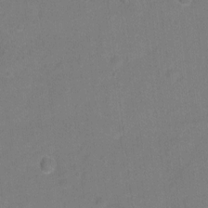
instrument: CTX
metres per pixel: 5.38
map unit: Hto
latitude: -5.8044
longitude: -35.8016
